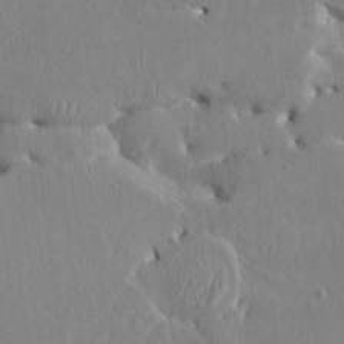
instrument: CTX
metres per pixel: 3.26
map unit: HNhu
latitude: 4.0444
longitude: -4.3467
